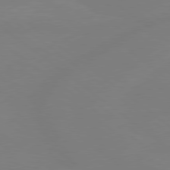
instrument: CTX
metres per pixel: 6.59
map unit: Hpe
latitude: 79.0459
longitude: -148.4034
